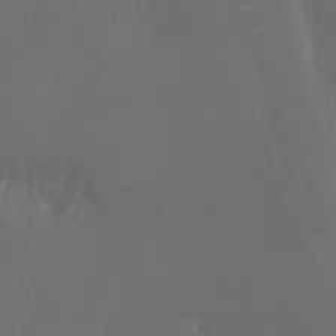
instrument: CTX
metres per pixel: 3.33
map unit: Nhu
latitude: -5.7288
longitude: -79.2159
